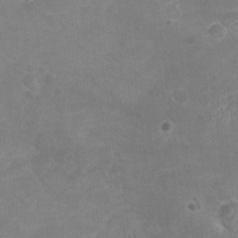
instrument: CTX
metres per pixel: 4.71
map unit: Nhu
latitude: -16.6897
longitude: -57.6504
